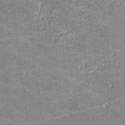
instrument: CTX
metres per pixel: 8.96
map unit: lHvf
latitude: -12.0094
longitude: -103.8772
